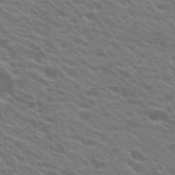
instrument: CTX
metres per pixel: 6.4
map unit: Hto
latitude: 23.0836
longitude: -37.6694
